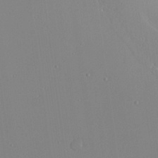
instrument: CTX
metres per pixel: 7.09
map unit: Aa
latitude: 26.1956
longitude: -136.8002
